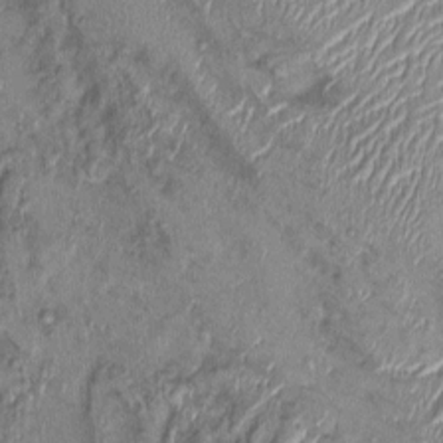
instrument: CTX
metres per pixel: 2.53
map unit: Ht
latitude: -1.3699
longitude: -14.2901
